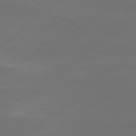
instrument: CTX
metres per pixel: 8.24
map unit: Hpe
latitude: 78.3656
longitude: -130.4223
